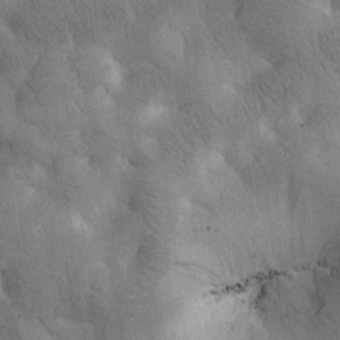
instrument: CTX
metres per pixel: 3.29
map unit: Htu
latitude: 0.3656
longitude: 174.3495
